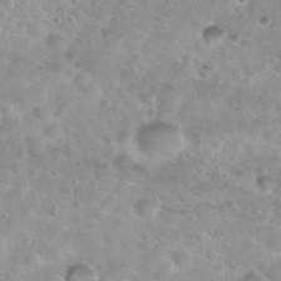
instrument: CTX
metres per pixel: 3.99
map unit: Nhu
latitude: 30.4223
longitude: -49.6694
